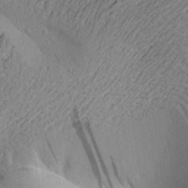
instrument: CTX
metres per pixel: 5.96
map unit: Aa
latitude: 23.9528
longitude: -149.7261
